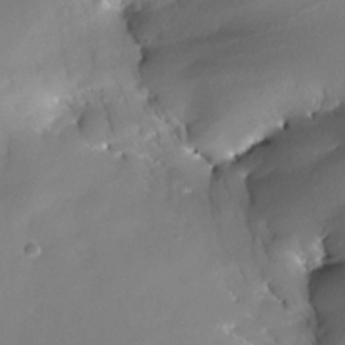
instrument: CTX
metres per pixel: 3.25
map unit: Nhe
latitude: -33.3132
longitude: -115.8961
